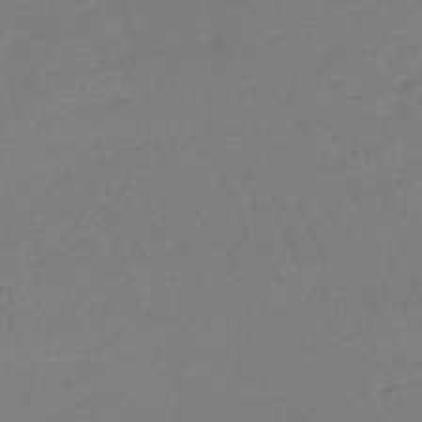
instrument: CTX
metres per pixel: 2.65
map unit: lHb
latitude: -44.6330
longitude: 69.9556
